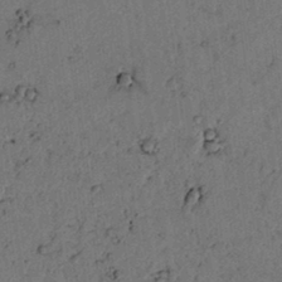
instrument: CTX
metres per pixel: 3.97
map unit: lAvf
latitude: 4.3467
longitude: 159.0486
